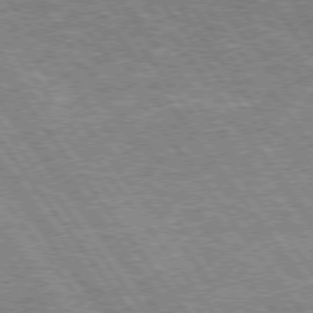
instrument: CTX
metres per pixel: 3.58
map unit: Hpe
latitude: 74.7057
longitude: -151.3670
